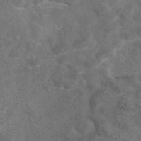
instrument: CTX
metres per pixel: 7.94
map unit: eAb
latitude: 47.3293
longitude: 110.6140
